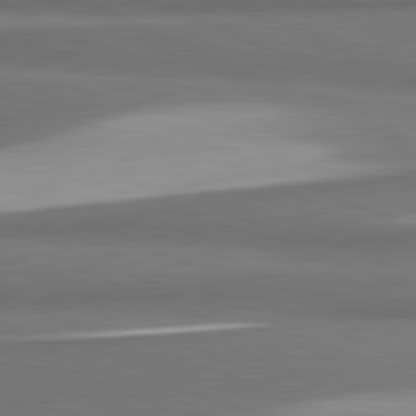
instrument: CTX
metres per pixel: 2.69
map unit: lApd
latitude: 81.7261
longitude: 174.9541
